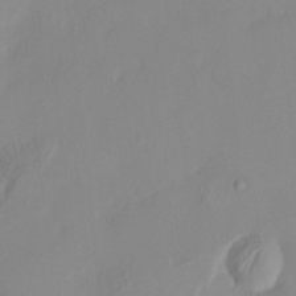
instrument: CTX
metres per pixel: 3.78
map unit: HNhu
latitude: 8.1200
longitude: -2.0255
